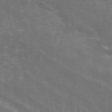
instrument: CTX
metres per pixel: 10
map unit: ANa
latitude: 45.4426
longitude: 30.8975
